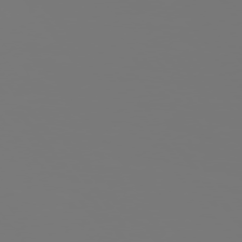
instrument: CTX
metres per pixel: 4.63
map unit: Hpe
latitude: 75.6127
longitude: -142.1956
